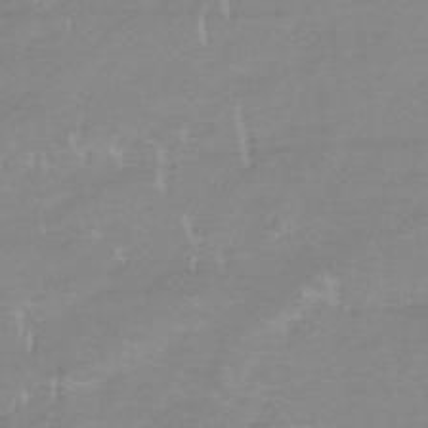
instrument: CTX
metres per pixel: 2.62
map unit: lHb
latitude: -34.1984
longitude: 70.4062
